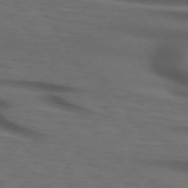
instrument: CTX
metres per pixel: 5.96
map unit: lApd
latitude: 73.5372
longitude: -74.1767
